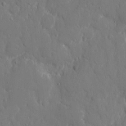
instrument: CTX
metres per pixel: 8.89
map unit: eHh
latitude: 7.6127
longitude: -68.5357
